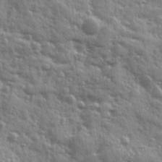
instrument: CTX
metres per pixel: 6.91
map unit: Ave
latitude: 12.2523
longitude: -103.1970
